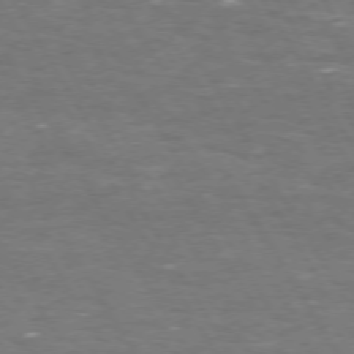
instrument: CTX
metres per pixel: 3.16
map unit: Hpe
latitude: 72.4223
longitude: -124.2711
